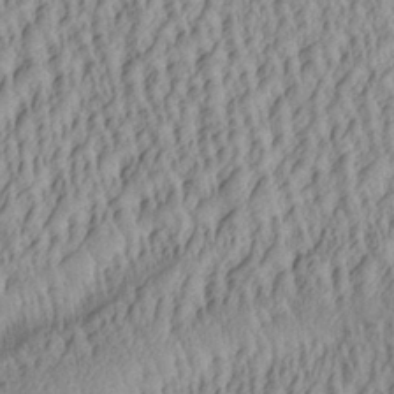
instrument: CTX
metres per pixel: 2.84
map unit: Aa
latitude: 29.3481
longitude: -137.5749
